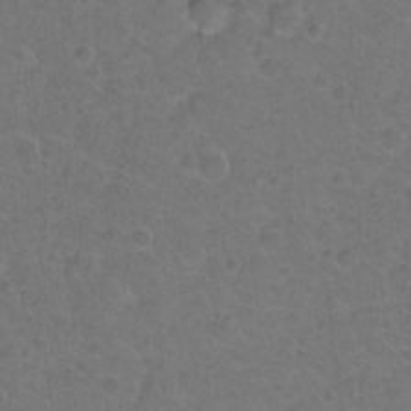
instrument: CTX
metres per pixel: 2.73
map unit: Hto
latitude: -2.8596
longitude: -34.8002
